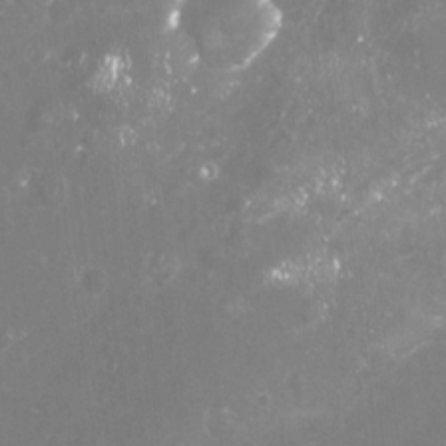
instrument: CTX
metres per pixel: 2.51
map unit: Nhu
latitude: -18.3117
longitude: -57.6315
